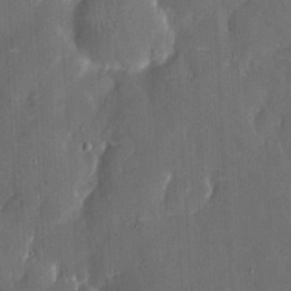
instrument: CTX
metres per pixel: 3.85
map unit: eHh
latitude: 6.4412
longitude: -69.1214
